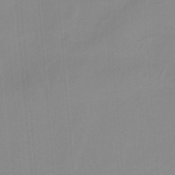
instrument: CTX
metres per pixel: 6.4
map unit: HNb
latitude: -34.0850
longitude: 57.6344
